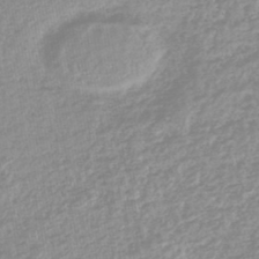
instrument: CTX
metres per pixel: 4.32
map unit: lHb
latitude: -44.2362
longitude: 72.2361
